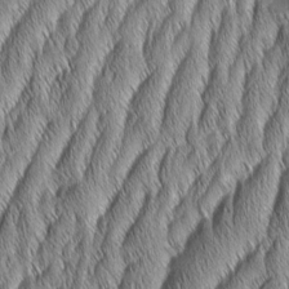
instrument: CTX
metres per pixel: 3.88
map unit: Aa
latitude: 7.2348
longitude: -131.1404
